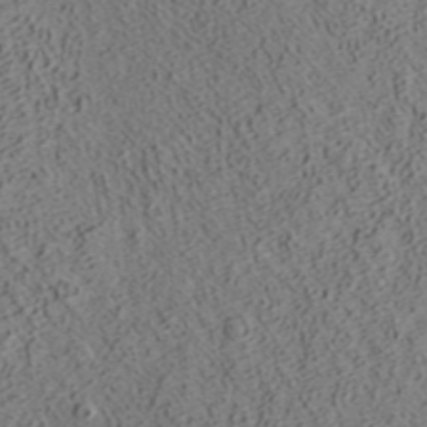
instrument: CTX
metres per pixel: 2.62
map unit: ANa
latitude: 39.1781
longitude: 22.1417
